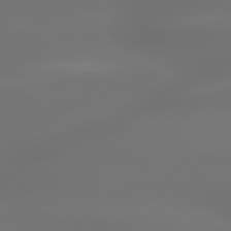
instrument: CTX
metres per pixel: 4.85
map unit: lApd
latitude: 79.8584
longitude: -138.5168
